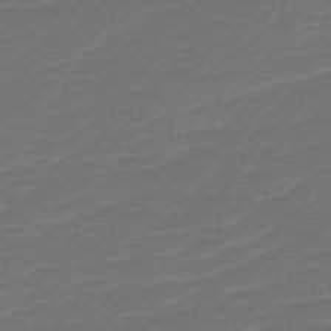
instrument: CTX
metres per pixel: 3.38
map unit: HNb
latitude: -47.4832
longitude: 54.6141
